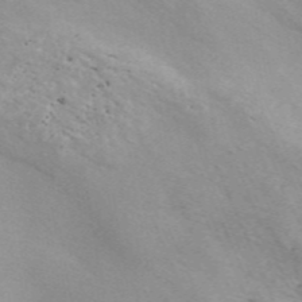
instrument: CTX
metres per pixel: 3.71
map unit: ANa
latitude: 46.6491
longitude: 50.0472
